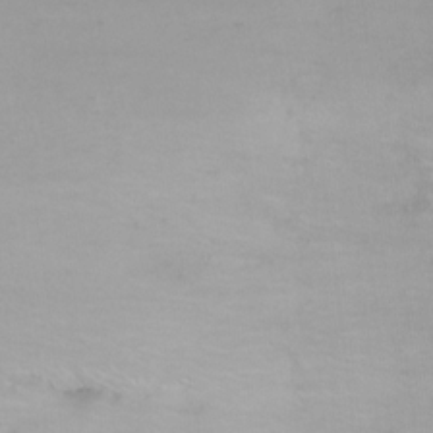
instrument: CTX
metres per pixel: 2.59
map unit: Ht
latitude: 1.5938
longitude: -36.3279
